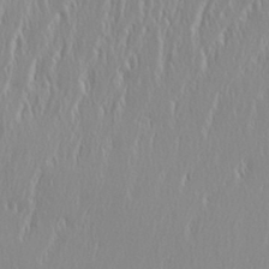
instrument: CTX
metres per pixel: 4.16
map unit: eHh
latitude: 34.0822
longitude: -133.0647
